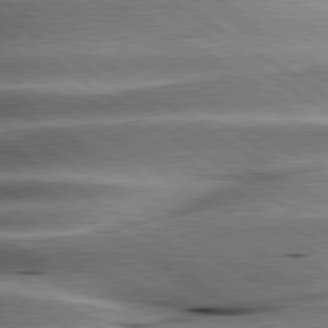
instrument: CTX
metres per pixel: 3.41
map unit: lApd
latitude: 80.2522
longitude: -141.5749
